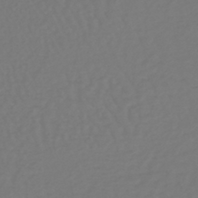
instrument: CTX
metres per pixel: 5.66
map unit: lHb
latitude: -38.7841
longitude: 63.0486
